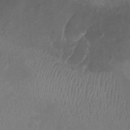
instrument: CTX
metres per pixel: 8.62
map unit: Nhu
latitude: 24.1955
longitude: -51.7638
